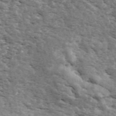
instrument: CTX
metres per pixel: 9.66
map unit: ANa
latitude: 43.4238
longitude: 46.8219
